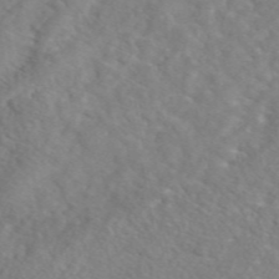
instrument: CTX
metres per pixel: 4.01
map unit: eAb
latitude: 48.2522
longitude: 117.7855
